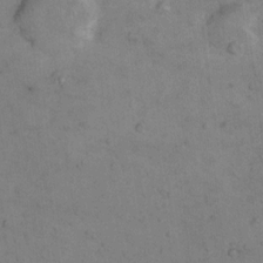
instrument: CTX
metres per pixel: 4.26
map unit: Nhu
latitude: 8.1578
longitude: -23.6127
